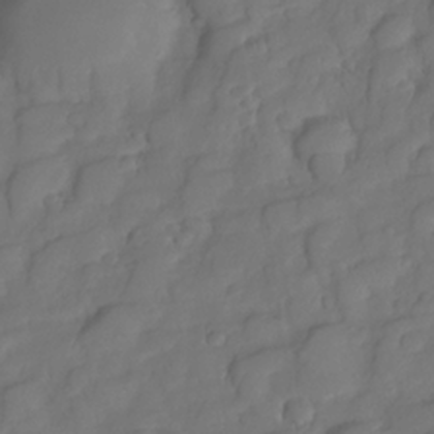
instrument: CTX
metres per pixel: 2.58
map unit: Nhe
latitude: -34.1228
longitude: -143.0836
